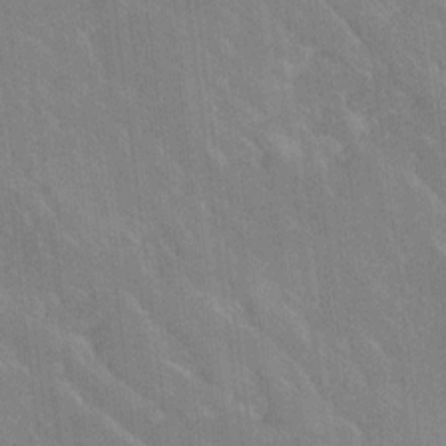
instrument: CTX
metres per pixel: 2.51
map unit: Ave
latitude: 19.0080
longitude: -136.2901
